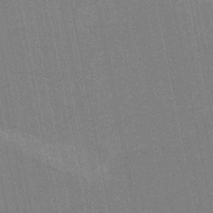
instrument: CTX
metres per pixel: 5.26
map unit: HNb
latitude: -37.1620
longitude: 57.0675
